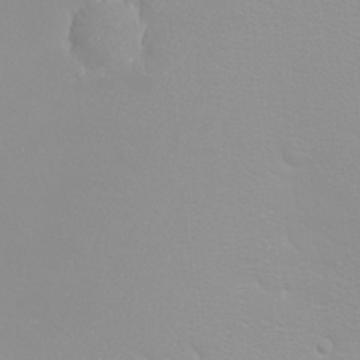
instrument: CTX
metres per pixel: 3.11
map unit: eHh
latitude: -8.5574
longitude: -70.6112
